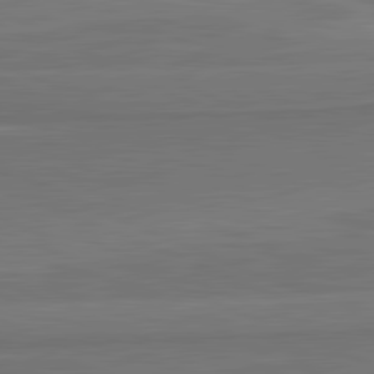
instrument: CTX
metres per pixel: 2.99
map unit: lApd
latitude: 81.9339
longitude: 168.8219
